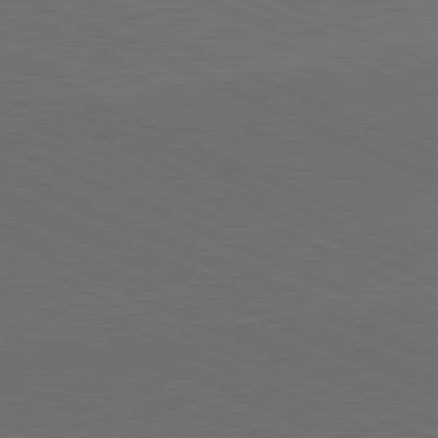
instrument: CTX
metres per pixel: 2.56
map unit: lApd
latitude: 81.7261
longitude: 148.6141
